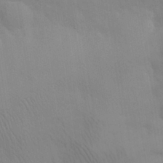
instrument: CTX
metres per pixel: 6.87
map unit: eHh
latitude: 30.5357
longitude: -69.8206
